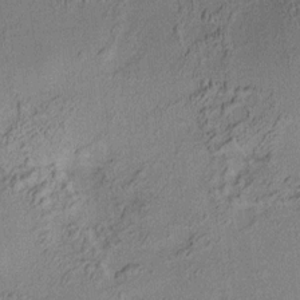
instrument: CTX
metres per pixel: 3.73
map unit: HNhu
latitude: 7.2159
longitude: 15.6155
